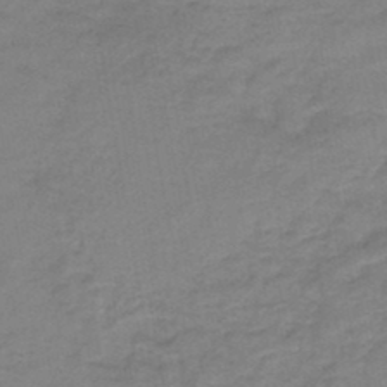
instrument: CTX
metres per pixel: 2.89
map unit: HNb
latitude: -46.8030
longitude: -38.7624
